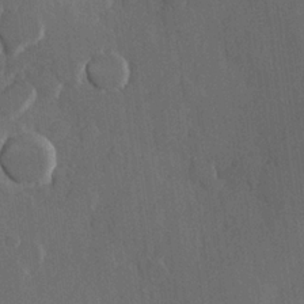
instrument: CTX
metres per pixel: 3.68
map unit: Hve
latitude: 22.4412
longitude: 147.4832
